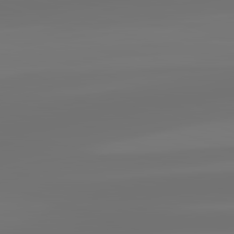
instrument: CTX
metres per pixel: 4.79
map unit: lApd
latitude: 83.2159
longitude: -131.4427
